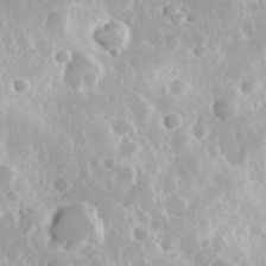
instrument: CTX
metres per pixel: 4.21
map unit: Hve
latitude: 24.6490
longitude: 146.4062
